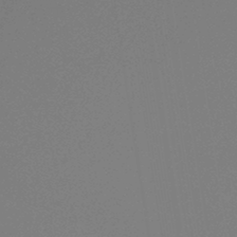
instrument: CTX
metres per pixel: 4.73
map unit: HNb
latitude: -45.5966
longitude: 56.6707
